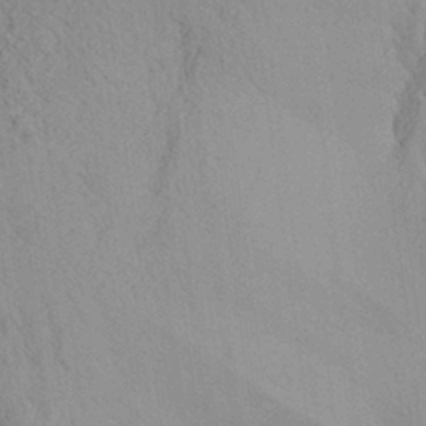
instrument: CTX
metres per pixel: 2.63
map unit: Aa
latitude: 28.6490
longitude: -135.2348
